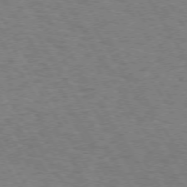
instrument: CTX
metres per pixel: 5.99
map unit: Hpe
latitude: 72.7247
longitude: -129.1781
